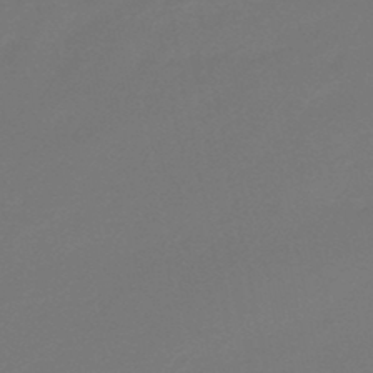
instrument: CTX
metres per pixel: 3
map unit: eHb
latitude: -47.2187
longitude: 86.3873
